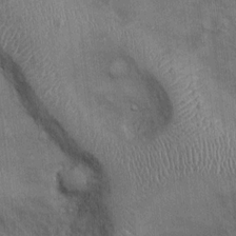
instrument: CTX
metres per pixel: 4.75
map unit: Ht
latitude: -3.0486
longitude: -13.6883
